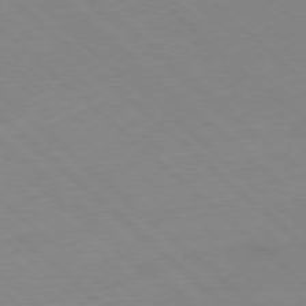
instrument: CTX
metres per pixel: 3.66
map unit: Hpe
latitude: -78.1605
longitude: 13.8800
